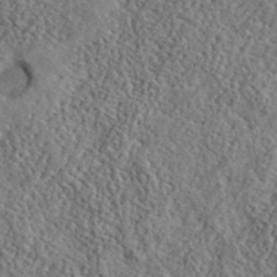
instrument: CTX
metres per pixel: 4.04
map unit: lHvf
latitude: 41.0836
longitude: -88.8758
